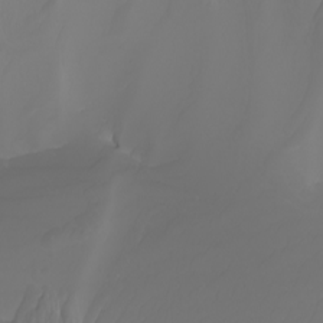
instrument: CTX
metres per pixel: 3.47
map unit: Nhu
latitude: -7.2565
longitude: -93.6694
